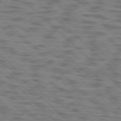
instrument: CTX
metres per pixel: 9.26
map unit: lApd
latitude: 77.0836
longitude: -71.1781
